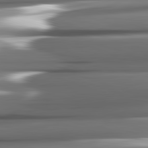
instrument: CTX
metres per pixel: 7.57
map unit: lApd
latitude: 82.3089
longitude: -140.7246
